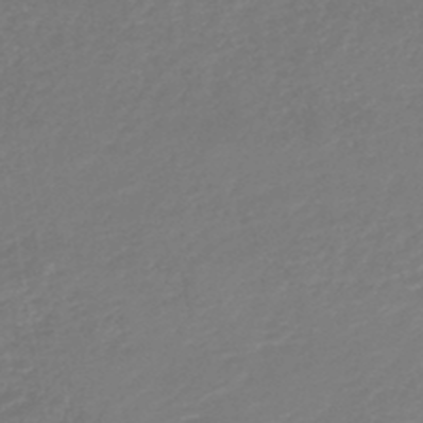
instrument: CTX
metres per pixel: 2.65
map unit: lHb
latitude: -46.0850
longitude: 74.1039
